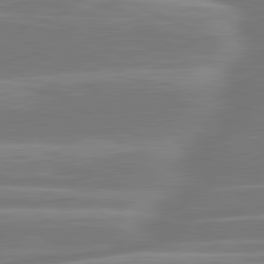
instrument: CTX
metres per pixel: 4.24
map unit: lApd
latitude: 81.2726
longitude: -130.8758
